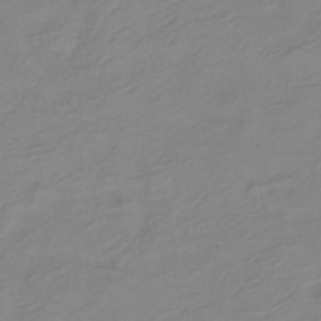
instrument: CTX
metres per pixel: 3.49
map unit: lHb
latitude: -40.7274
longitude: 76.4440
